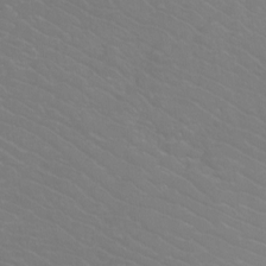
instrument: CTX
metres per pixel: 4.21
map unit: Htu
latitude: -12.4251
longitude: -71.3859
